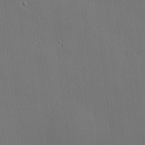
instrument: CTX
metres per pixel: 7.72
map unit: Nve
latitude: -8.7274
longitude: 175.6910
